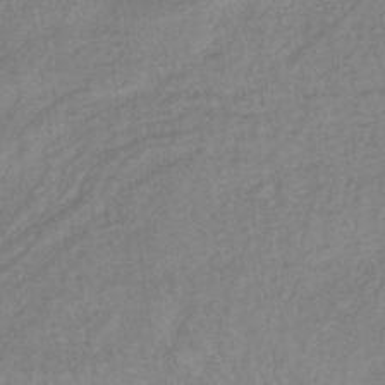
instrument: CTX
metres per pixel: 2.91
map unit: lHb
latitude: -34.2173
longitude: 65.3510
